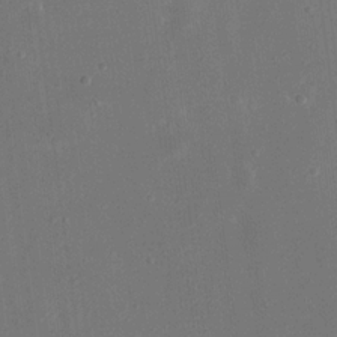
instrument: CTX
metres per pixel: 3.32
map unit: eHh
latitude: 18.5734
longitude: -70.4223
